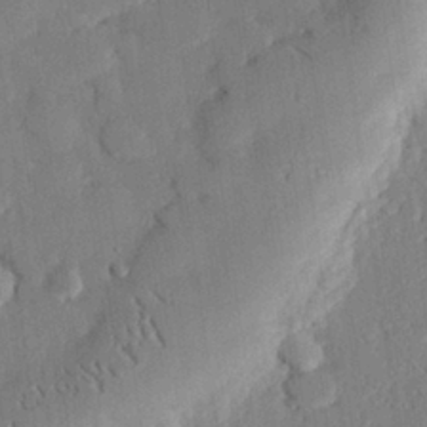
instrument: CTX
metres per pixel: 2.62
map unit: eHh
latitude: 26.4979
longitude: -81.3482
